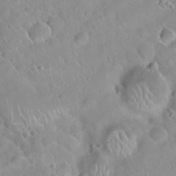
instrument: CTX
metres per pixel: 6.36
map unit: Hto
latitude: 20.7435
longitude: -53.4238
